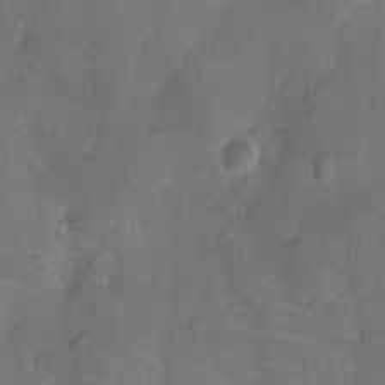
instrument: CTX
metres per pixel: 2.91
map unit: Ht
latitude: -9.6911
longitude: -22.3467
